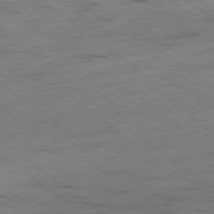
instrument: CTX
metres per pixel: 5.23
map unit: Hpe
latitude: -78.3495
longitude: -22.5546
